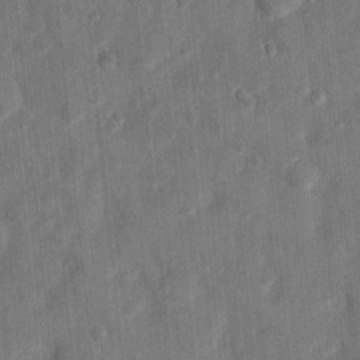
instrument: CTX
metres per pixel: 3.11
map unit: Nhu
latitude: 5.9906
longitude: -23.1781
